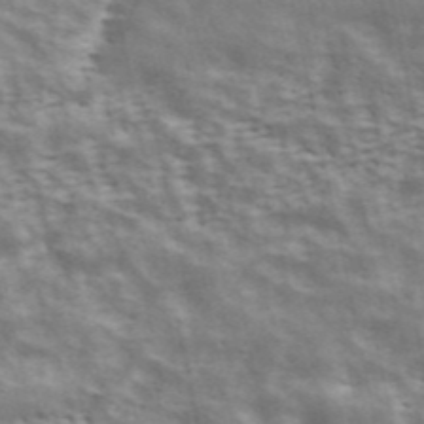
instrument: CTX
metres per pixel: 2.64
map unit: ANa
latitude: 42.5357
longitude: 46.8975
